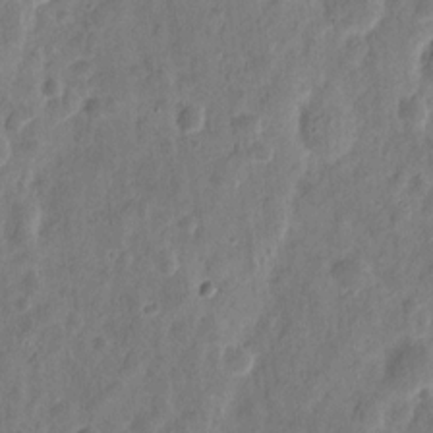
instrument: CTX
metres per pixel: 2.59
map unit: eHh
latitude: 9.3860
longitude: -73.8584
